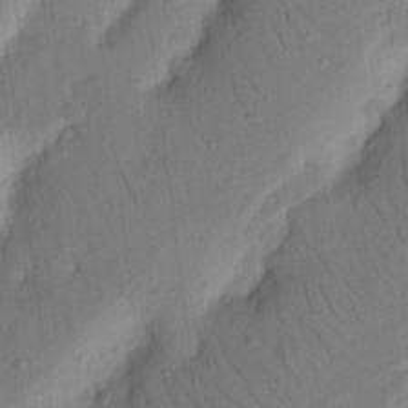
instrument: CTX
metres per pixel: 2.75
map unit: Nhu
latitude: 15.8962
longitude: -75.5182
